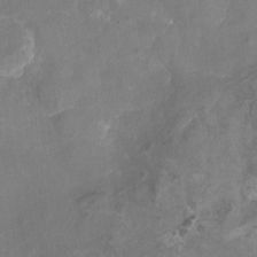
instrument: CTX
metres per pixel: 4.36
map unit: Nhu
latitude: -14.4629
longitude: -59.1781
